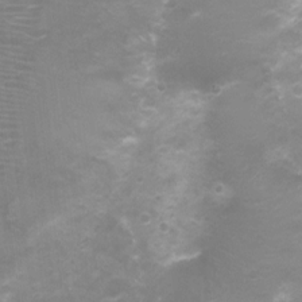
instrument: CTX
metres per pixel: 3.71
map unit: Nhu
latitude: 4.2145
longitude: -17.6694
